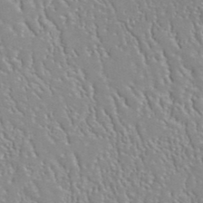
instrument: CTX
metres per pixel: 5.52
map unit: ANa
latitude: 41.1970
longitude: 28.8786
